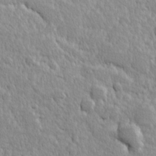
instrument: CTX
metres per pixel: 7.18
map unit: Hve
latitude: 24.4978
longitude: 144.3873
